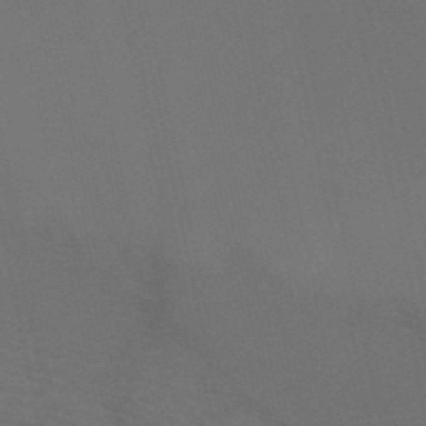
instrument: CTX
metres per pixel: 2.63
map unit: HNb
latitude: -46.8786
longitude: -44.6679
